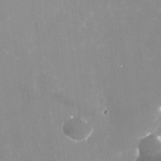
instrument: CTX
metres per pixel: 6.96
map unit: Nve
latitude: -17.6911
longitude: -59.7639
